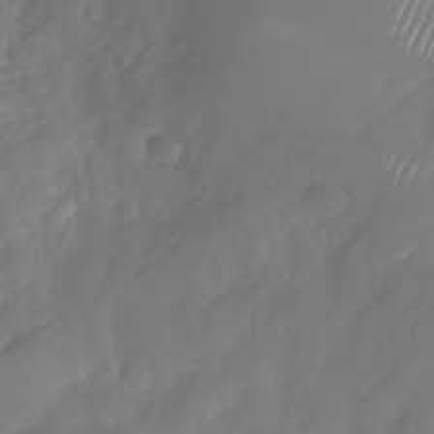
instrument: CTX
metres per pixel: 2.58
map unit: Nhu
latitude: -29.9367
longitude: -63.7072
